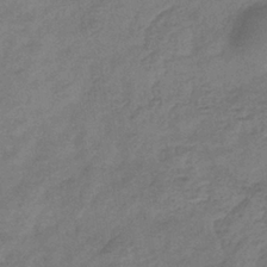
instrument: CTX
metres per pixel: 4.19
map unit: eHb
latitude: -36.1416
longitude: 81.6722
